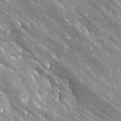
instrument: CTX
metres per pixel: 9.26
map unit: Ave
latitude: 19.2348
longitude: -137.5182
